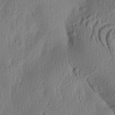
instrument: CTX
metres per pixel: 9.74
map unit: Aa
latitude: 29.4237
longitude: -135.9339
